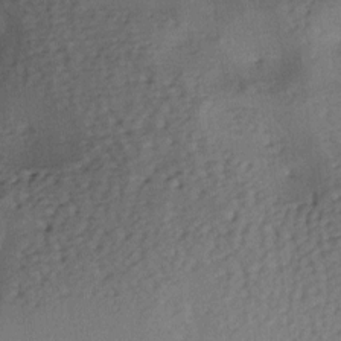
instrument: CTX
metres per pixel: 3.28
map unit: lAa
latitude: -7.3698
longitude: -125.1781
